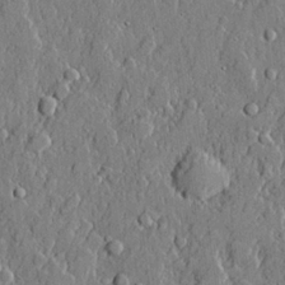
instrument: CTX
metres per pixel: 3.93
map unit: lHvf
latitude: 21.2726
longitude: 144.0094
